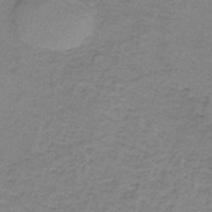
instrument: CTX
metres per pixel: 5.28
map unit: eAb
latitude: -36.4629
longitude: 53.3698
